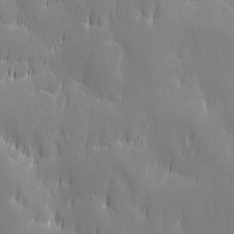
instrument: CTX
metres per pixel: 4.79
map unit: Ave
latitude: 2.3089
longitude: -113.3104
